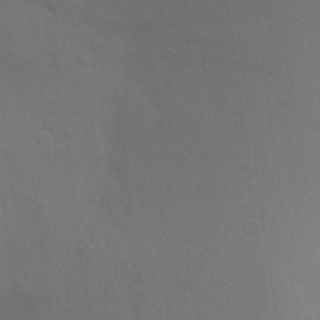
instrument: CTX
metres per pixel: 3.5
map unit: Aa
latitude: 26.7435
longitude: -145.6883
